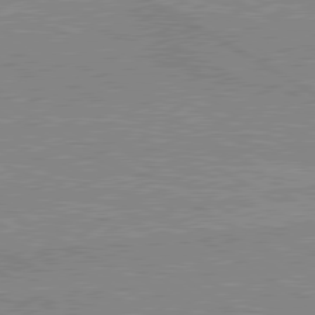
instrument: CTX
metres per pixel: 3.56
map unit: lApd
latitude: 80.0444
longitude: 168.7274
